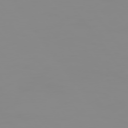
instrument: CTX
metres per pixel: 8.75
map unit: Hpe
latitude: 74.6868
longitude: -126.8569
